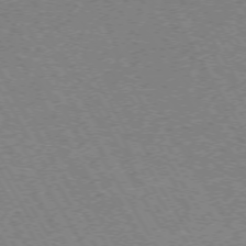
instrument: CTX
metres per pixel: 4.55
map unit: Hpe
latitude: -74.0094
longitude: 2.5195
